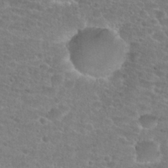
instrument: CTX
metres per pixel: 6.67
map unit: Hto
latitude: 25.7260
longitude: -48.4601
